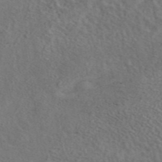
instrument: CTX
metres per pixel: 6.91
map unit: eAb
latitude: 43.4615
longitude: 109.9178
